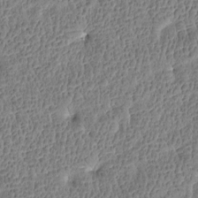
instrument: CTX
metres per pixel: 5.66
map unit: Htu
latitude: -4.0661
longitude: 176.3117
